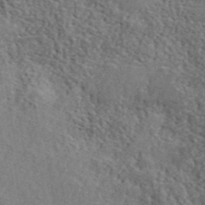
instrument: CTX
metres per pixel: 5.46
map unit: lHvf
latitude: 41.4804
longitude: -87.4804
